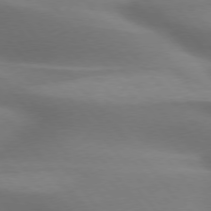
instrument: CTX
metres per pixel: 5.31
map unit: lApd
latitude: 75.8961
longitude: -60.7246
